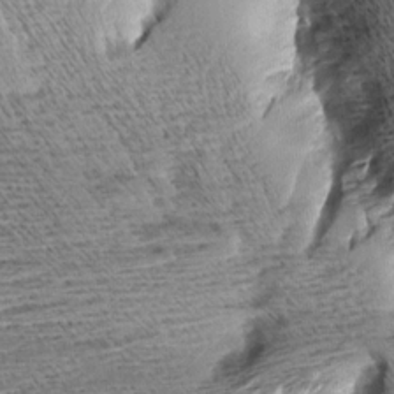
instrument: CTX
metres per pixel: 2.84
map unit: Aa
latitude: 8.5546
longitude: -138.5546
